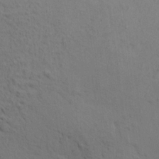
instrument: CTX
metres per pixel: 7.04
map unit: HNhu
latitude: 11.3671
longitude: 23.2943
